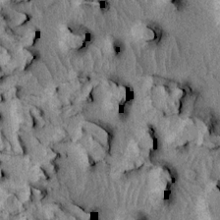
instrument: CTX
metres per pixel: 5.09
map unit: Htu
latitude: -5.1620
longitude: 157.1053
